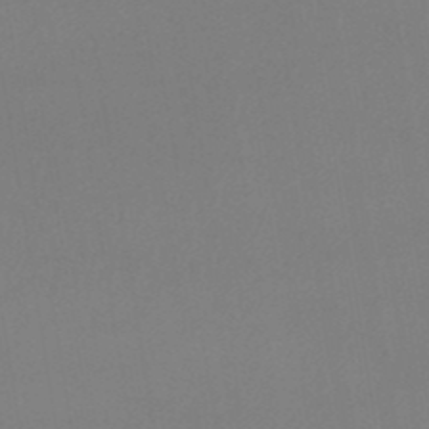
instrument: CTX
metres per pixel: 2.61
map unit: eHb
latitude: -49.7667
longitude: 67.8044
